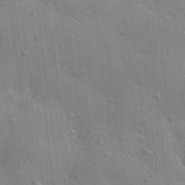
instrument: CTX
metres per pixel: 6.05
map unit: lAa
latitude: 20.1200
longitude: -139.0458
